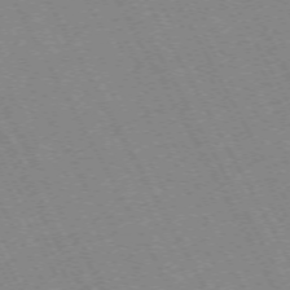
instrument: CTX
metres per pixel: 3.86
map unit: Hpe
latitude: -72.0850
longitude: 11.0298
